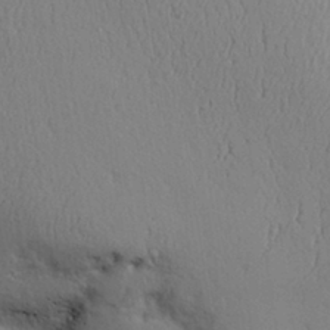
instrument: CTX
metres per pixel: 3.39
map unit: Aa
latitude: 31.3671
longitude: -145.0458
